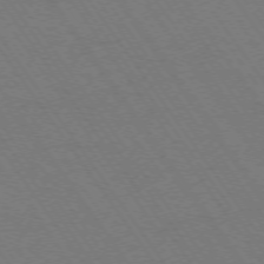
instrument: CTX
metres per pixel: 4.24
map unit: Ap
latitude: -74.4629
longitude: -71.0647
